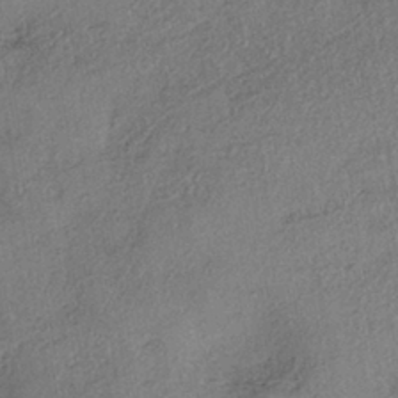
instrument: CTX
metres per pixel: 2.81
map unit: eHh
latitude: -41.4265
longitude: 120.1794
